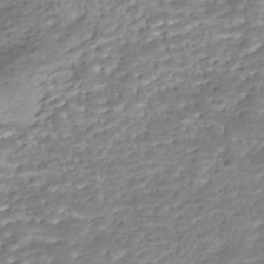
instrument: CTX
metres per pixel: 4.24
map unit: Nhe
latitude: -45.9745
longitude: 152.4629
